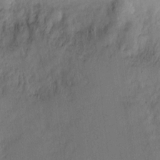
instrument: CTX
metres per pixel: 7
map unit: eHh
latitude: 4.1389
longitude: -72.3657
